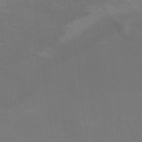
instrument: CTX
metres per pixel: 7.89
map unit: Nhu
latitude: 25.8583
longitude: -54.2900
